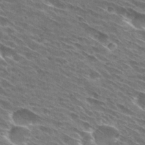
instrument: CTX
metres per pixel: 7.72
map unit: Hto
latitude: 29.8961
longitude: -44.7057
